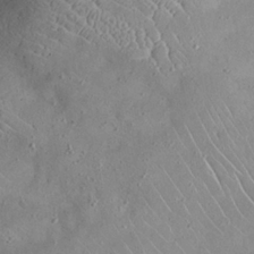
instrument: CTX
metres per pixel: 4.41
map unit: Nhu
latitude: 23.0836
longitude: -67.4237
